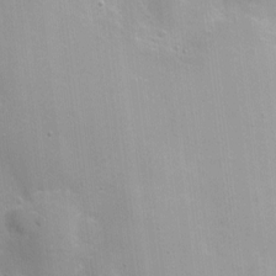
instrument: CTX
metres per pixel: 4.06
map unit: Nhu
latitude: 1.6882
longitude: -16.7246
